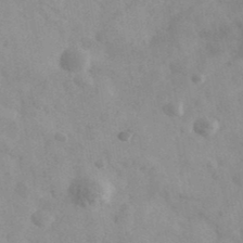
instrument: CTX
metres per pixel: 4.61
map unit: Ave
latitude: 39.1592
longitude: -107.0647
